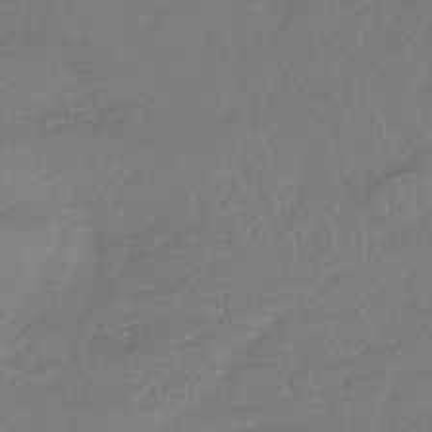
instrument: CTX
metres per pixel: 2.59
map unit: lHb
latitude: -41.3887
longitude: 68.9730
